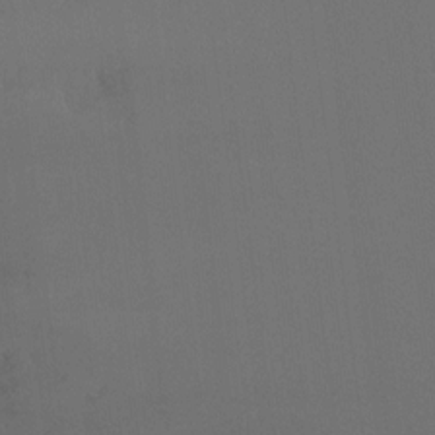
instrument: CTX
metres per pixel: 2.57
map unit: Ht
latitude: -15.5210
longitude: -48.6490
